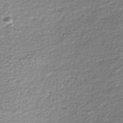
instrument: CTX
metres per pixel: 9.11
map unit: Nhe
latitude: -46.9164
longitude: -171.9528
